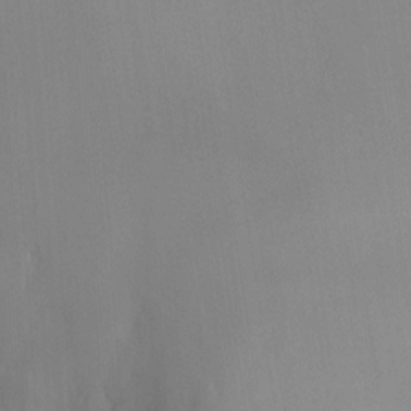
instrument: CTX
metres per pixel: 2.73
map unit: HNhu
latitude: 7.8961
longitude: 8.7463
